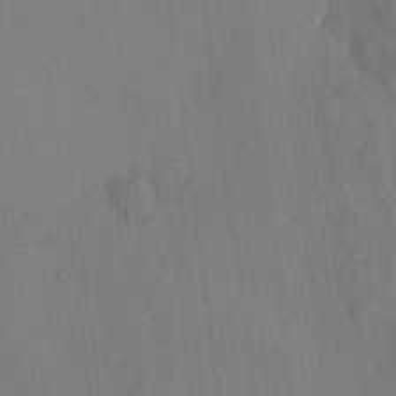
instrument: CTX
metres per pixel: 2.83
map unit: eHh
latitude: -0.8597
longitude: 17.3699
